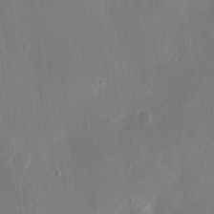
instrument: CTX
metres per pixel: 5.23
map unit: eHh
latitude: 13.3860
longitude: -71.9150
